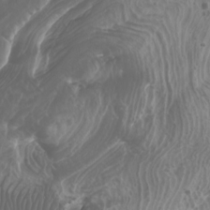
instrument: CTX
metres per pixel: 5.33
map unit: Htu
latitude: -5.1053
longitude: -75.8772
